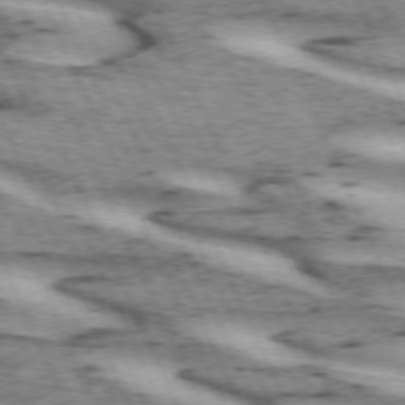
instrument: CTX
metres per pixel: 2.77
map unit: lApd
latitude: 72.4034
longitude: -54.4034
